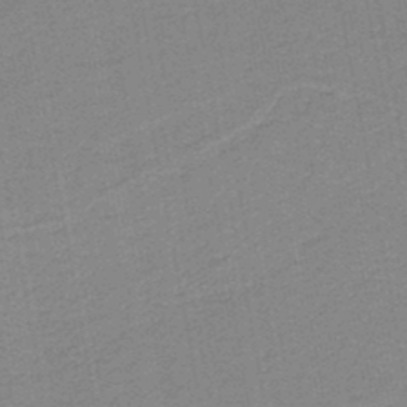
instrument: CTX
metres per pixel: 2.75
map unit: HNb
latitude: -38.6330
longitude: 54.5763
